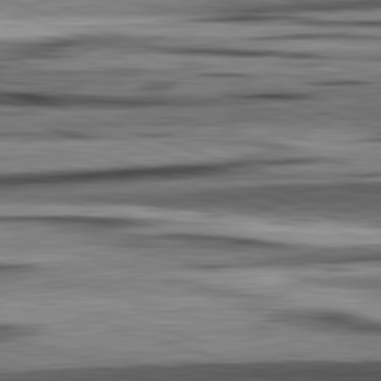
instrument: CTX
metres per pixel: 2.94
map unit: lApd
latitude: 82.5167
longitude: 160.5574
